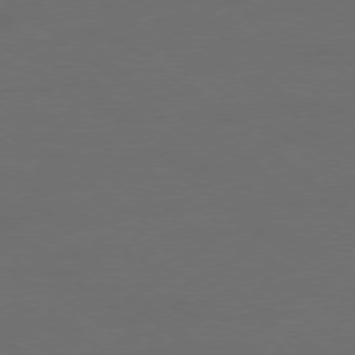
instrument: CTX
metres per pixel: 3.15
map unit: Ap
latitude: -78.6896
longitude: -56.3467
